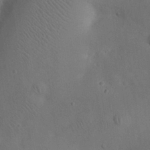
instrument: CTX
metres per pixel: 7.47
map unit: eHh
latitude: 25.8205
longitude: -69.0648
